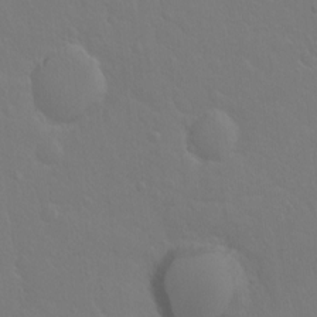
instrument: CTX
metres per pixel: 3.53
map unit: Hto
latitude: -3.3698
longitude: -35.1781
